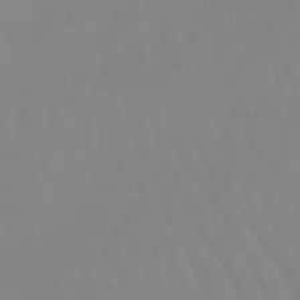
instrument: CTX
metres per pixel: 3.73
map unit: lHb
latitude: -49.7100
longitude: 74.5574
